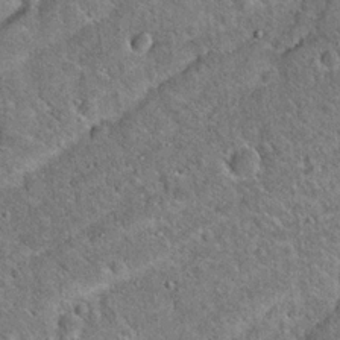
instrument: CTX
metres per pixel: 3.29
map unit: Hto
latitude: 19.9339
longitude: -50.3278
